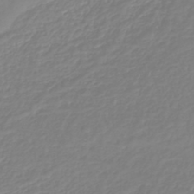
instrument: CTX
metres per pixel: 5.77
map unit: lHb
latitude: -41.3698
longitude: 67.3510
